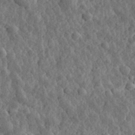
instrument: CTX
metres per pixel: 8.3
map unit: eHh
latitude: 33.3104
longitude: -80.0822
